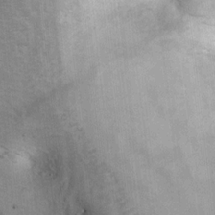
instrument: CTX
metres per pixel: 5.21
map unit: Ht
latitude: 7.3671
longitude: -30.3657
